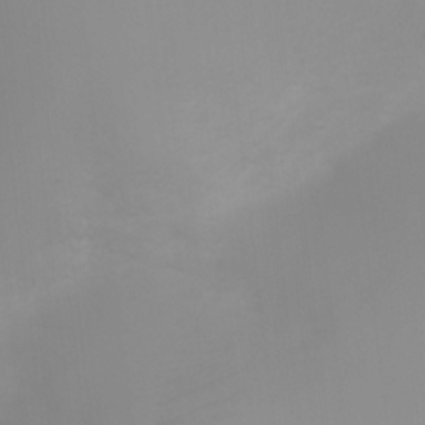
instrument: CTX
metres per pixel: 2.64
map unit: Ht
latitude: 3.3104
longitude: -22.8191
